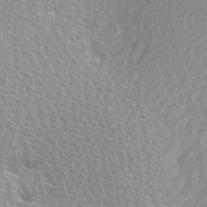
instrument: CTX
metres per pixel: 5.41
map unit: Hve
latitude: 2.4412
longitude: -121.7639
